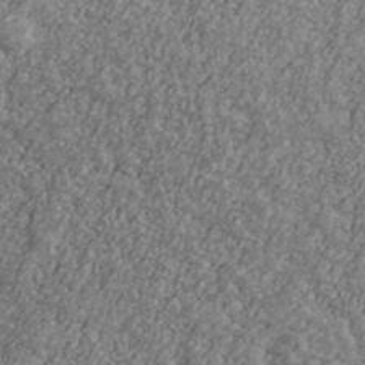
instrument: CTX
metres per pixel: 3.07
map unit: Ave
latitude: 41.1781
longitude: -111.4238
